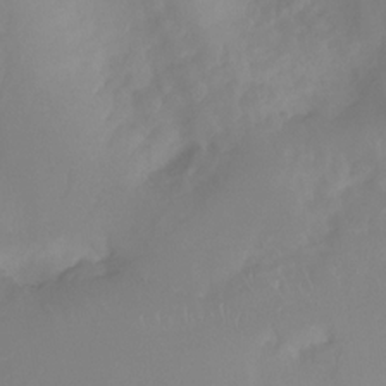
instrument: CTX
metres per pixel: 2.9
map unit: Nhu
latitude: -27.3887
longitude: -79.3104
